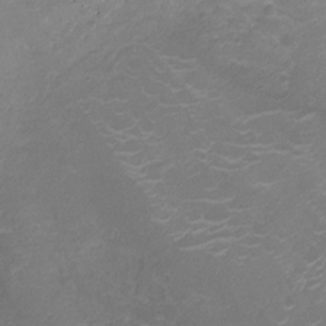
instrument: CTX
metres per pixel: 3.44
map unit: Ht
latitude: -9.2754
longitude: -20.0633
